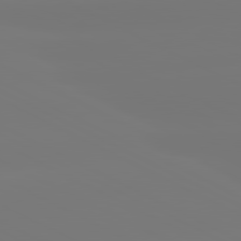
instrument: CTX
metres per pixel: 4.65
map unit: lApd
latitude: 80.9136
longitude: -148.2145
